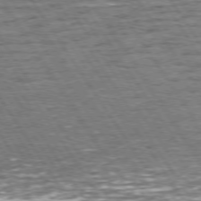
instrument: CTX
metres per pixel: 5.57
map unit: Hpe
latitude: 73.6127
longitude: -134.0633
